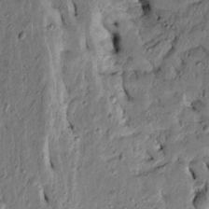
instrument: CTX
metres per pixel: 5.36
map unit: Htu
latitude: -3.8800
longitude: 156.6518
